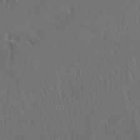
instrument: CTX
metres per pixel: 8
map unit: Nhu
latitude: 24.7813
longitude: -61.9150
